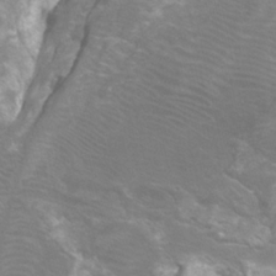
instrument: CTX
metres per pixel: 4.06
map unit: Htu
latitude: -7.3131
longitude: -48.6302
